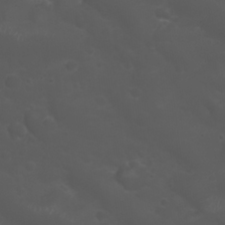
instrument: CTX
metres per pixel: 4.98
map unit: Nhu
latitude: 22.1767
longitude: -64.1578
